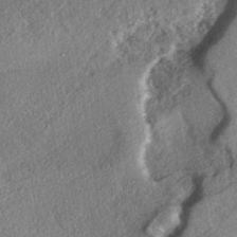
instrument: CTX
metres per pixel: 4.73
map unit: eHh
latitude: -41.5210
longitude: 121.4265
